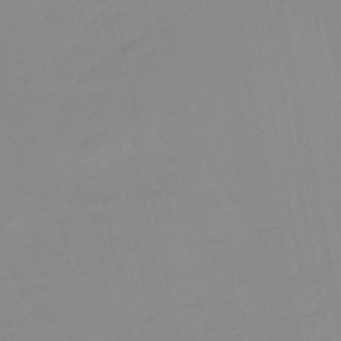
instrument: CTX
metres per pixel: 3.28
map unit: lHb
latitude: -49.0865
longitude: 80.7841
